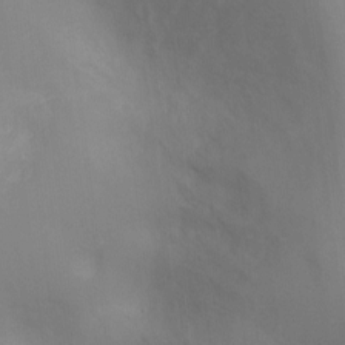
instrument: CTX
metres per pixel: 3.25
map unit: Ht
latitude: -8.8219
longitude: -27.8017
